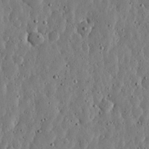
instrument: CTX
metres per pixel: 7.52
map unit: lHvf
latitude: 19.1781
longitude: -114.7435
